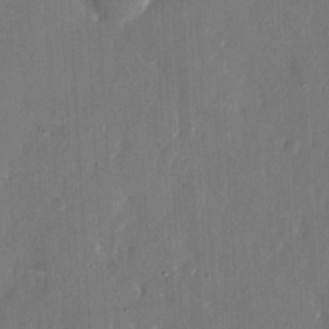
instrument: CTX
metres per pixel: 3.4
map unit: eHh
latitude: 6.3845
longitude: -68.8002
